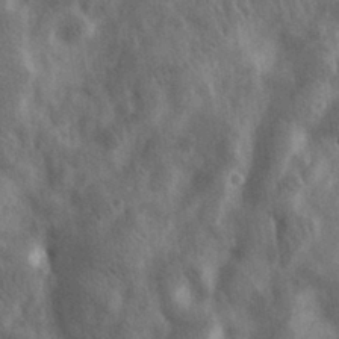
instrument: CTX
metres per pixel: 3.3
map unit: eHh
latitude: 31.2348
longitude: -72.7247
